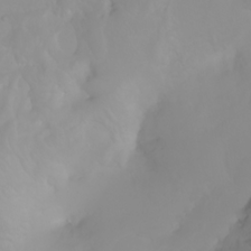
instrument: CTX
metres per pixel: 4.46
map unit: Ht
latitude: -1.7100
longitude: -61.5749
